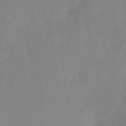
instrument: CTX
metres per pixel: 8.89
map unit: Ave
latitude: 10.7624
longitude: -102.5357
